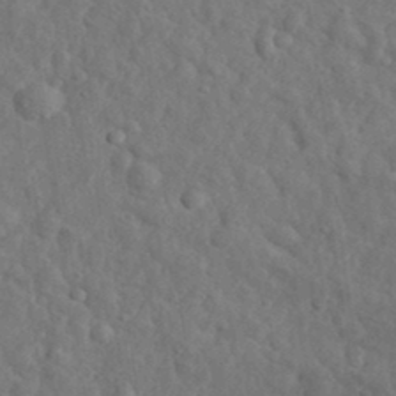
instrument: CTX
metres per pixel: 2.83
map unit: eHh
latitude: 34.4034
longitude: -78.2901
